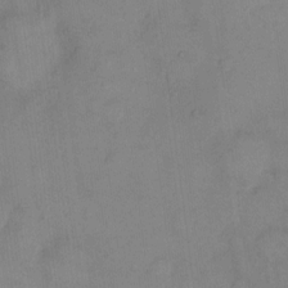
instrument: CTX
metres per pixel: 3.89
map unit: eHh
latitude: 11.7450
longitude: -62.3279
